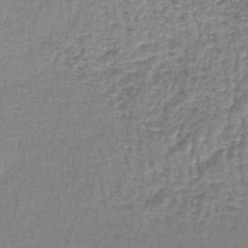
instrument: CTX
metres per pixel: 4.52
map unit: lHb
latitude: -44.1228
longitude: 73.5588
